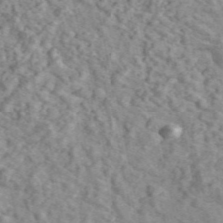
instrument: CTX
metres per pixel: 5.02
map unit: ANa
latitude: 46.1389
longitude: 29.4266
